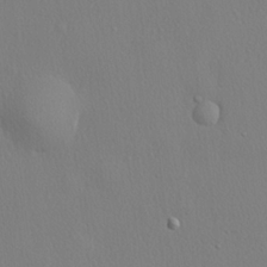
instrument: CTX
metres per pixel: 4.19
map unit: lHvf
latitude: 20.5546
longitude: 142.1605
